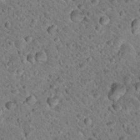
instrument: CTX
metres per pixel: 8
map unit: Hto
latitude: 19.1970
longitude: -33.1592
